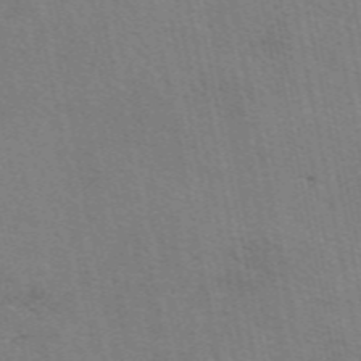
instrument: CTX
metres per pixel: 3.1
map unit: eAb
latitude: 51.2159
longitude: 109.5777
